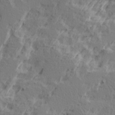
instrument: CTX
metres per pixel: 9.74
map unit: Ave
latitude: 16.2145
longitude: -137.9906
